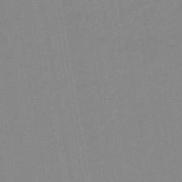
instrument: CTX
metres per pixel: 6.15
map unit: lHb
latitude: -46.3306
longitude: 72.8219
